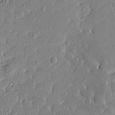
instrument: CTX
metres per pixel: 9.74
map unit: Htu
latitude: -8.1606
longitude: 177.8045
